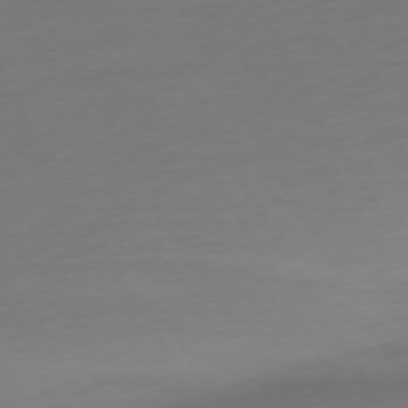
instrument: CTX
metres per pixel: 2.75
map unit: Ap
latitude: -74.8408
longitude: -69.0459
